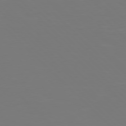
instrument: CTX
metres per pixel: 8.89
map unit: Hpe
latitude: 76.9513
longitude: -171.4804
